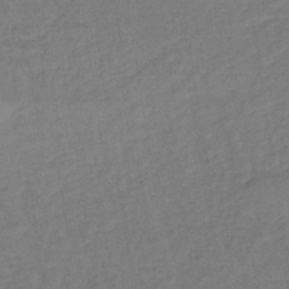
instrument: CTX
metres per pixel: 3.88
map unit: lHb
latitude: -34.9542
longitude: 65.3321
